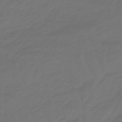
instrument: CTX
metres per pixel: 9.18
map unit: lHb
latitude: -47.8800
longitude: 82.9919
